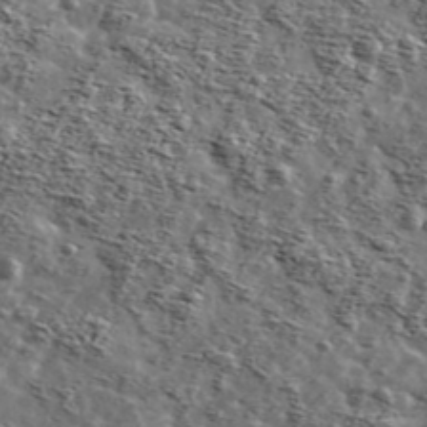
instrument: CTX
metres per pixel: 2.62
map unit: Ave
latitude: 42.3089
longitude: -107.2348
